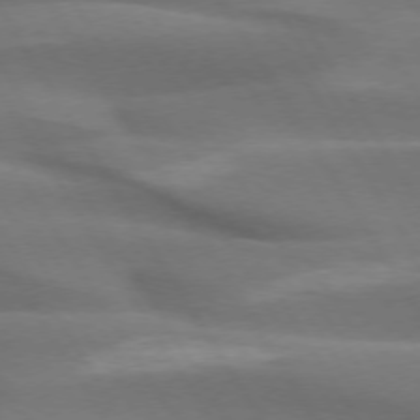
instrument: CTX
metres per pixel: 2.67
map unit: lApd
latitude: 73.8017
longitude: -51.8394
